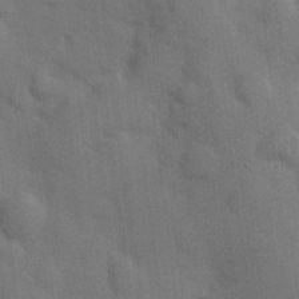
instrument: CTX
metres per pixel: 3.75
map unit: Hve
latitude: 19.6505
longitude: 151.2187
